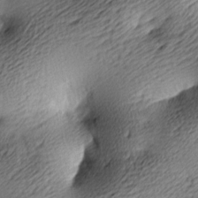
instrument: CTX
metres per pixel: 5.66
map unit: lAa
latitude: -9.7100
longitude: -126.1956
